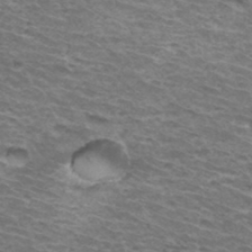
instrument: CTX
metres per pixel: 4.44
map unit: Hto
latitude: 34.6112
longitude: -42.6868
